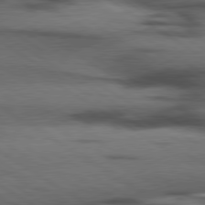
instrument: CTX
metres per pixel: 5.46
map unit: lApd
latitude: 79.7450
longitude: 168.0661
